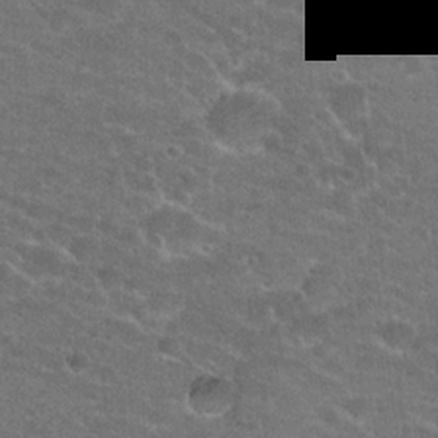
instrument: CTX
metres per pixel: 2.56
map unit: Hto
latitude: 22.0255
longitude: -43.4238
